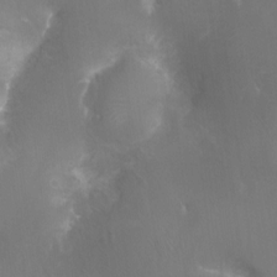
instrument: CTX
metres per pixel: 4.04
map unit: Ht
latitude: -17.2565
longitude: -44.1389
